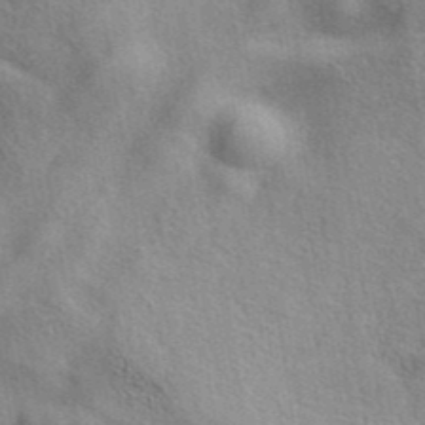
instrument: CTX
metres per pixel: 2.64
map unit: eAb
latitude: 40.8569
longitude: 104.0661
